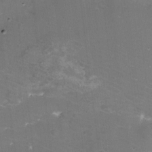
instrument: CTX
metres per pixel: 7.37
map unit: eHh
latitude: -11.4832
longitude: -61.9717
